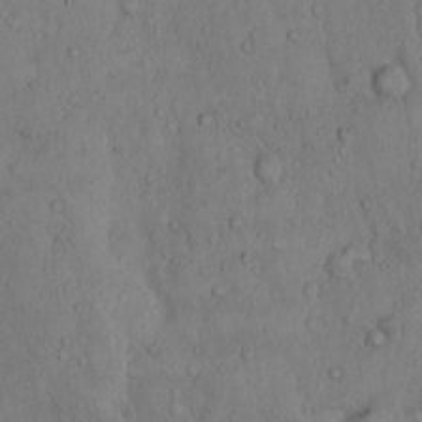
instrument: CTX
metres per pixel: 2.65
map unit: Hto
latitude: 10.0255
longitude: -57.6882
